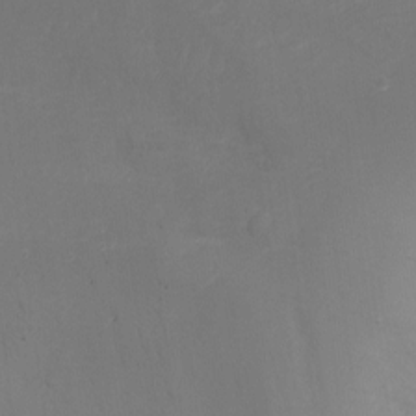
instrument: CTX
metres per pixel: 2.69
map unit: Nhu
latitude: -17.8234
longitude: -45.5182
